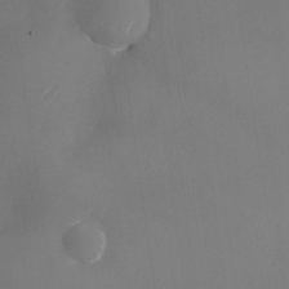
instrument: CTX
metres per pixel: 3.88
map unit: Nhu
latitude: -24.5951
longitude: -70.5735
